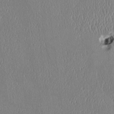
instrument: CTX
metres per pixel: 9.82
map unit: Htu
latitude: 2.9136
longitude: 148.9920
